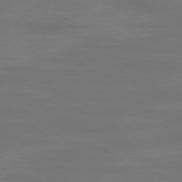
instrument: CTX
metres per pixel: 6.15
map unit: Ap
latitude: -78.2739
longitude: -93.9528
